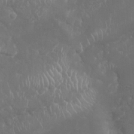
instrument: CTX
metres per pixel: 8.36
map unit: Nhu
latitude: 26.3656
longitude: -61.3670
